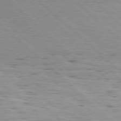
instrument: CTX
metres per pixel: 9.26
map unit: Hpe
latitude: 77.5749
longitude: -127.8772
